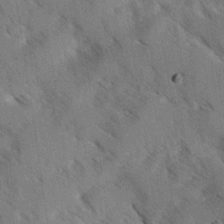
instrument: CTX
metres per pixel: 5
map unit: Ave
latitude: -0.5952
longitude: -111.3860
